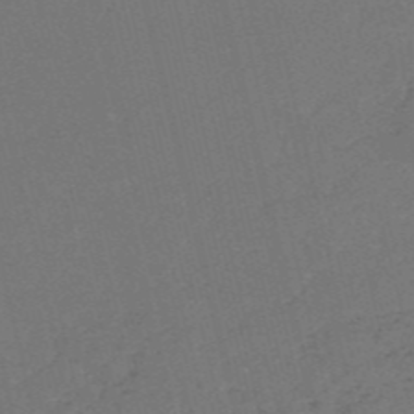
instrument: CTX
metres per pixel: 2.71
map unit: HNb
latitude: -54.7841
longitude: -41.6693
